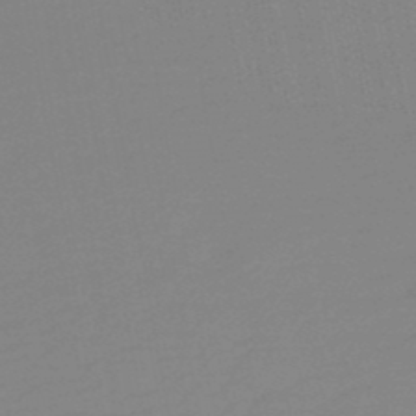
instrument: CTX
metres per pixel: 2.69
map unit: HNb
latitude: -48.2929
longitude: 59.5588
